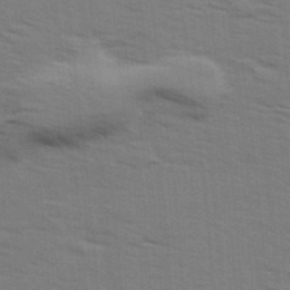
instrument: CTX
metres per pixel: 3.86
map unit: Ave
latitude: 14.4601
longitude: -102.7813
